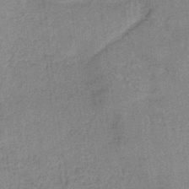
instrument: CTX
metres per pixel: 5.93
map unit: HNb
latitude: -35.7667
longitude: 55.8989
